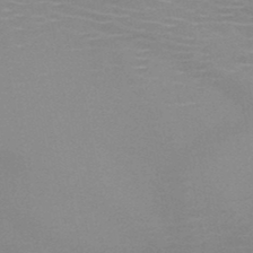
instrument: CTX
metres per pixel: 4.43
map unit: HNb
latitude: -47.2376
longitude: -46.2901
